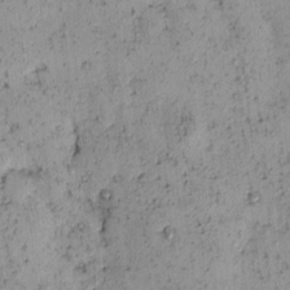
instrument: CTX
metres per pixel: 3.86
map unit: eHh
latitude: -0.4629
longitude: 19.2187
